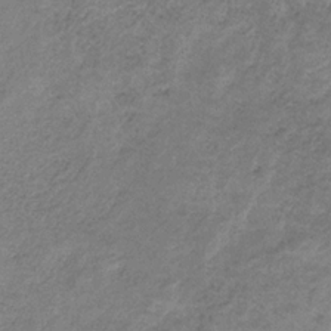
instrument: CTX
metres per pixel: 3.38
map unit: HNb
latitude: -32.9920
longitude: 59.8800
